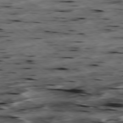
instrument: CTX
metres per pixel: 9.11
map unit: Hpe
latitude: -79.2754
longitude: -21.2537
